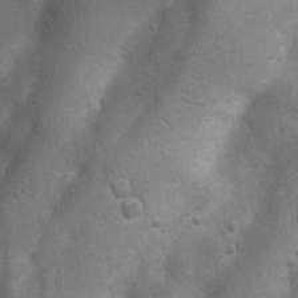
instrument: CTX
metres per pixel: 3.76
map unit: Nhu
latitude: 7.2726
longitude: -22.8569
